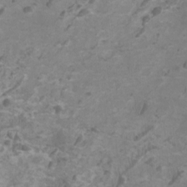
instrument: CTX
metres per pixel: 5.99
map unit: HNhu
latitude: 1.8205
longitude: -2.2144
